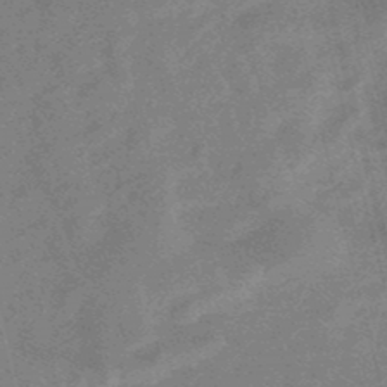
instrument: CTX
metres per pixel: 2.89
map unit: eHb
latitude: -48.3873
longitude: 86.8975
